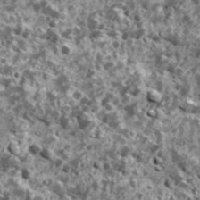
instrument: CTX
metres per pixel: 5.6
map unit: Ave
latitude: 18.4034
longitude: -134.8569
